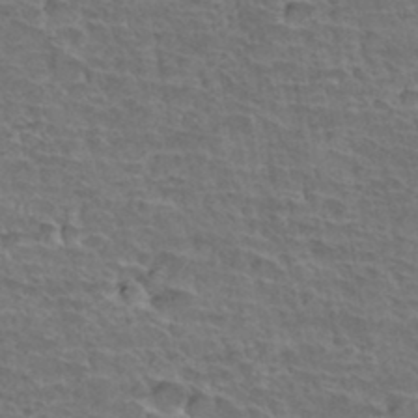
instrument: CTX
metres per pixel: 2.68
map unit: Hto
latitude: 34.6112
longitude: -43.3482
